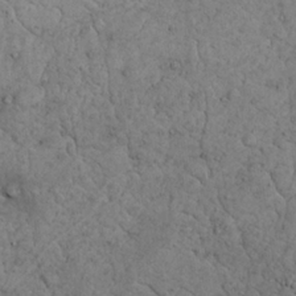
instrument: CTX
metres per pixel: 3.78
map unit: Nhu
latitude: 22.2522
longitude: -69.6883
